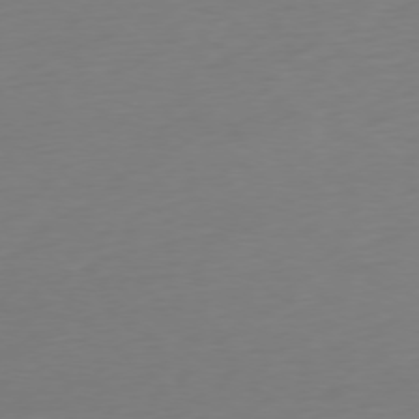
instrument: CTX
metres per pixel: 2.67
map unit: Ap
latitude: -77.1809
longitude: -67.9717
